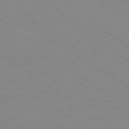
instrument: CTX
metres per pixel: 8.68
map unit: Hpe
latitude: 78.5357
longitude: -124.9891
